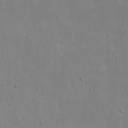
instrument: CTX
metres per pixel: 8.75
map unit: eHh
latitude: 9.1781
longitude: -72.7058
